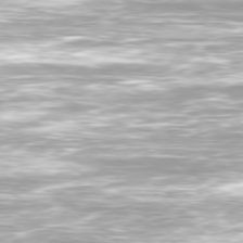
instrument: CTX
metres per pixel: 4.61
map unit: Ap
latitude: -79.6910
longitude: -66.5734
